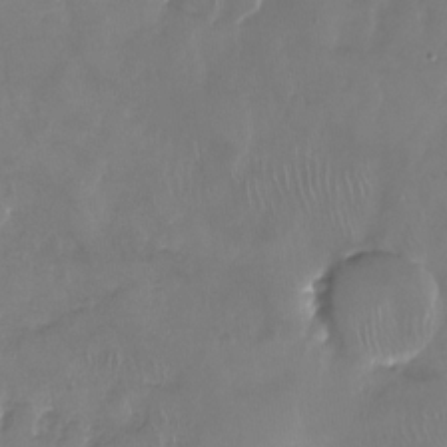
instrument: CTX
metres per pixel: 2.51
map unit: Nhu
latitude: -27.5399
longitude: -60.7813
